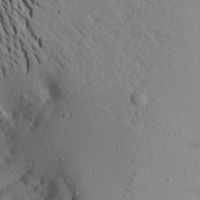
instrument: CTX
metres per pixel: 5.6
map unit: Aa
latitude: 20.4412
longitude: -148.5735
